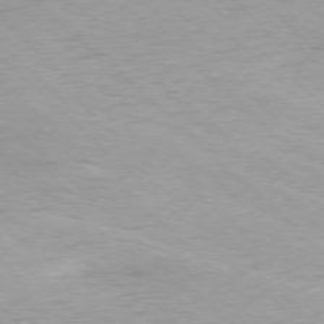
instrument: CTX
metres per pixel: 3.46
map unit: Ap
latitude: -77.7478
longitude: -64.5924
